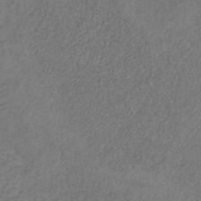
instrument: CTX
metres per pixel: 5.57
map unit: HNb
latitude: -32.3307
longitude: 58.2361
